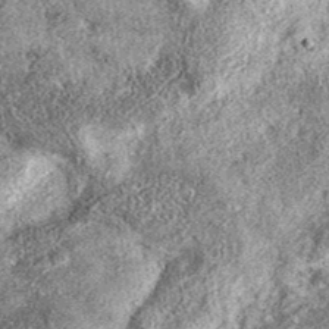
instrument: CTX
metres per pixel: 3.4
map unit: eAb
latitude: 37.7072
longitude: 106.4251
